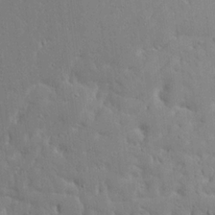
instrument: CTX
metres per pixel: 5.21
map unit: Ave
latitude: 18.0822
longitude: -140.9324
